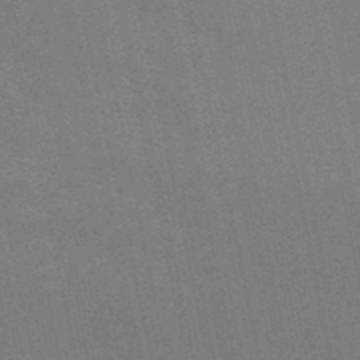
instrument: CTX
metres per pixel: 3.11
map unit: HNb
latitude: -49.3888
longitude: 59.5399
